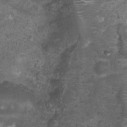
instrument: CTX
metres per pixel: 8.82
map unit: Nhu
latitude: 4.0255
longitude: -15.8206
